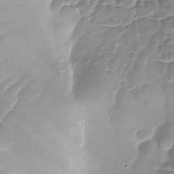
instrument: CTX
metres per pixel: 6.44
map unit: Ave
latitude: -8.8030
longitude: -122.6113
